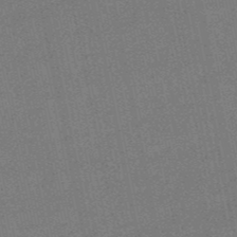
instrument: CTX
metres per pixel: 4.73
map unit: lHb
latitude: -49.8423
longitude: 79.4265
